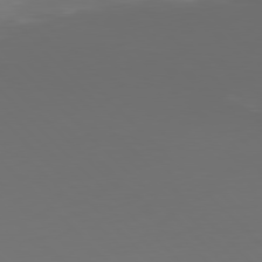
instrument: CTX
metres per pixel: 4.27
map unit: Hpe
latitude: 77.5371
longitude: -170.6490
